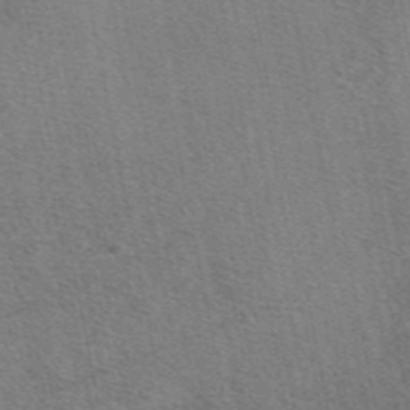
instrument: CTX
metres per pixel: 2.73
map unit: eAb
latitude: 48.5735
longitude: 114.1606
